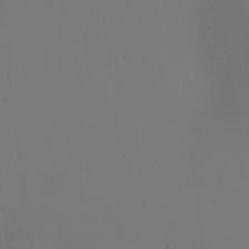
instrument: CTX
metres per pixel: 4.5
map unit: Nhu
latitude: -4.8408
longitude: -92.1577
